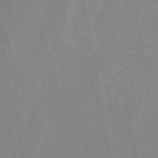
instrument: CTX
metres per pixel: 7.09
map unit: ANa
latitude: 45.8205
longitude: 27.8044
